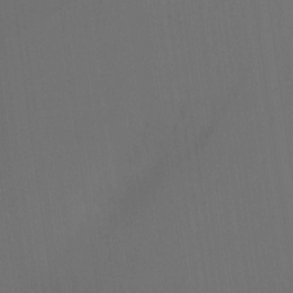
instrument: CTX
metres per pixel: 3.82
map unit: Nhu
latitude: -11.5210
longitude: -75.3860
